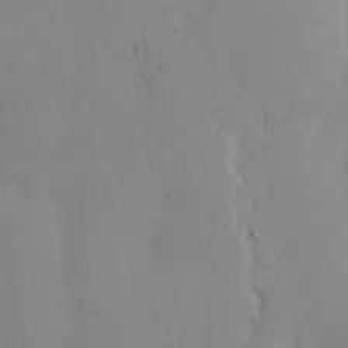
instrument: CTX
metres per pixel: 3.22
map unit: eHh
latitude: 12.2901
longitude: -61.5182
